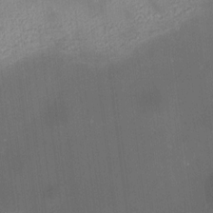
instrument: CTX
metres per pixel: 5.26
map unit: HNhu
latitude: 11.1592
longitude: 10.5007
